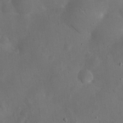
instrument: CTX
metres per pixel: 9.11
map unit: eHh
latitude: 24.9324
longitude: -67.7071
